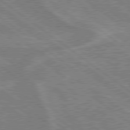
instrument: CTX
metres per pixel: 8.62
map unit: lApd
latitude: 79.1970
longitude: -160.7624
